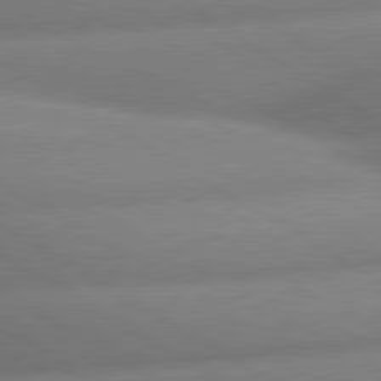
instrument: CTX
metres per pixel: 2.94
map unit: lApd
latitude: 80.1767
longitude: -162.6680
